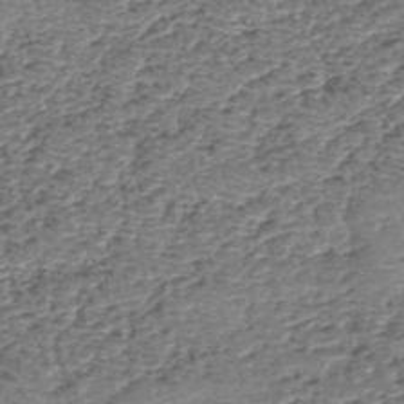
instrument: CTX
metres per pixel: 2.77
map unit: eHh
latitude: -40.3495
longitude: -29.1592
